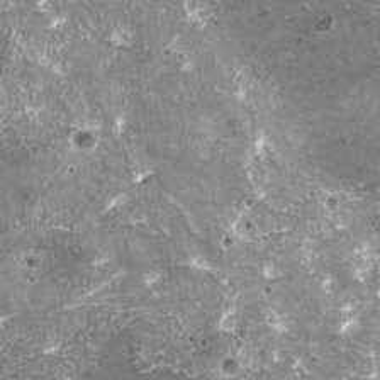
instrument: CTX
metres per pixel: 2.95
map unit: HNhu
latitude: 0.6490
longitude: 6.6329
